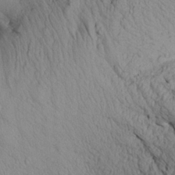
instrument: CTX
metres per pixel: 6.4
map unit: Aa
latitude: 20.8191
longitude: -149.7450
